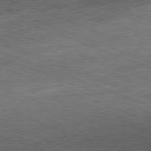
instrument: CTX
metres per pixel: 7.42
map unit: Hpe
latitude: -82.1039
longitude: 13.3888
